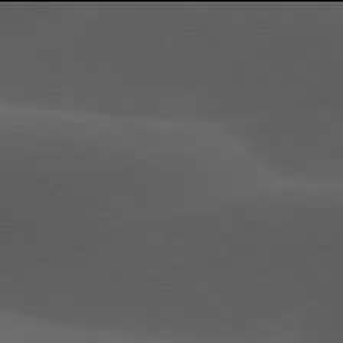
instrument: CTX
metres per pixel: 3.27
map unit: lApd
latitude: 77.9906
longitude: -54.4979
